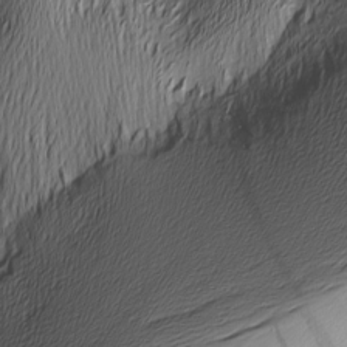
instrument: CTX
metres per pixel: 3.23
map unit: Nhu
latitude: -5.5966
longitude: -150.6679
